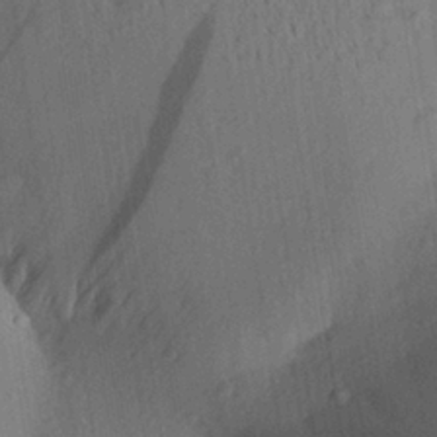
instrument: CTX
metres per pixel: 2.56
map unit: Aa
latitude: 27.5938
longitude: -141.6882
